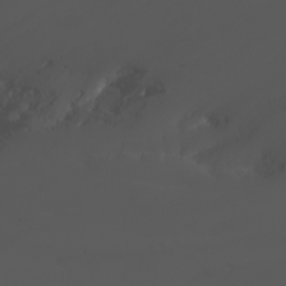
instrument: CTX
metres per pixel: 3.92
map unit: Htu
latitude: -5.1242
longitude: -89.7450
